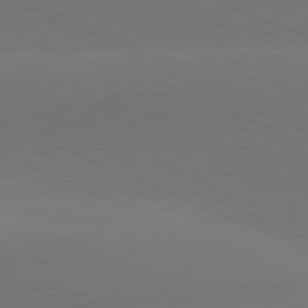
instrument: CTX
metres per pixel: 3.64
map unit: lApd
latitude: 81.5749
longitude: 136.5951
